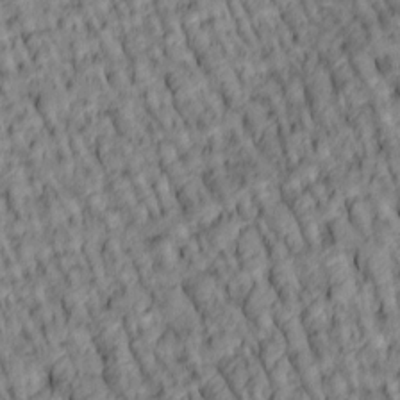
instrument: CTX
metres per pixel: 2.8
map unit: lAa
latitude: 5.5938
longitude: -116.0255
